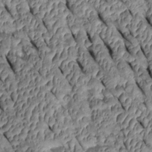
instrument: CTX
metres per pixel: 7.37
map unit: Htu
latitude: 0.9513
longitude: 148.1984
